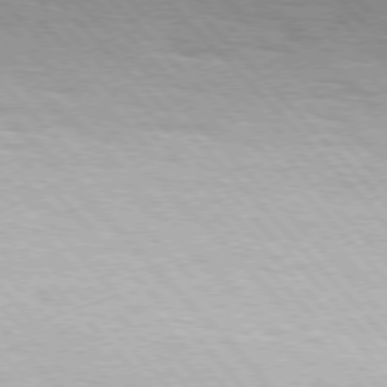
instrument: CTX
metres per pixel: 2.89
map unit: Hpe
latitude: 76.0822
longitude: -154.7813
